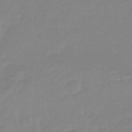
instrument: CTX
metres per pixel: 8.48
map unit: lHb
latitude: -44.1795
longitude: 75.3888
